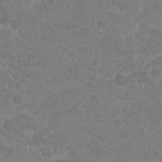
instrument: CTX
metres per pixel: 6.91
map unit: Hto
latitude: 18.7057
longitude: -35.2726
